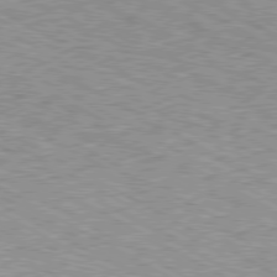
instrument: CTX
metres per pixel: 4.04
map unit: Ap
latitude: -80.6330
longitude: -50.2900
